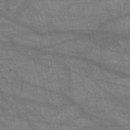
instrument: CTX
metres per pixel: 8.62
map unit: HNb
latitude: -52.1794
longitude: -42.7435
